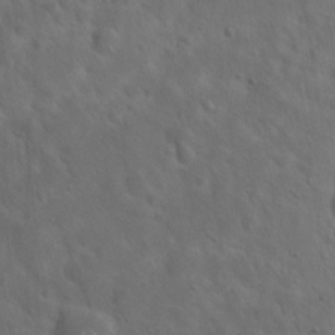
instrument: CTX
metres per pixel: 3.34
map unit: Hto
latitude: 19.7827
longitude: -54.5546
